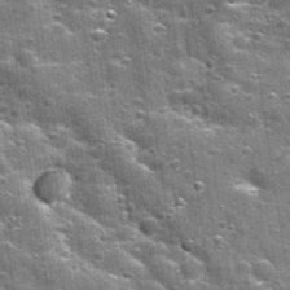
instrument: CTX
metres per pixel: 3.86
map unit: Nhu
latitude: 32.2144
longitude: -53.9717
